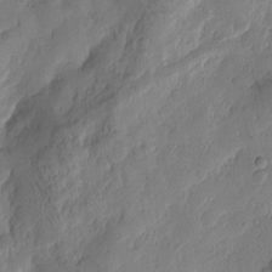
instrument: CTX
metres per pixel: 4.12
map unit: Htu
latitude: -2.1416
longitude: -176.6301
